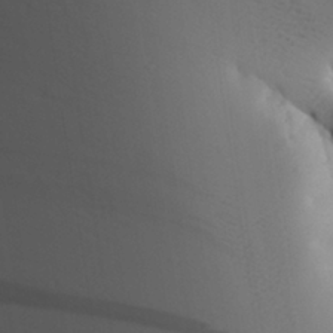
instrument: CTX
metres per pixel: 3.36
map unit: Aa
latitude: 27.1592
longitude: -133.9906
